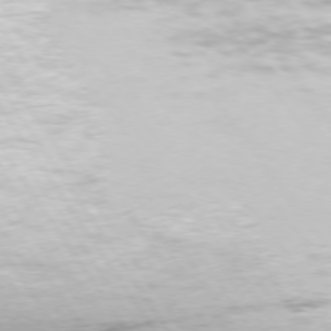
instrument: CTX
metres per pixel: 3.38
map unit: Hpe
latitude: 74.0255
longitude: -123.9339
